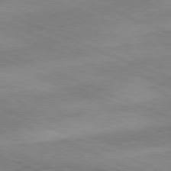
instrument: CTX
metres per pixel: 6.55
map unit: Ap
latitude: -81.8989
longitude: -82.8757
